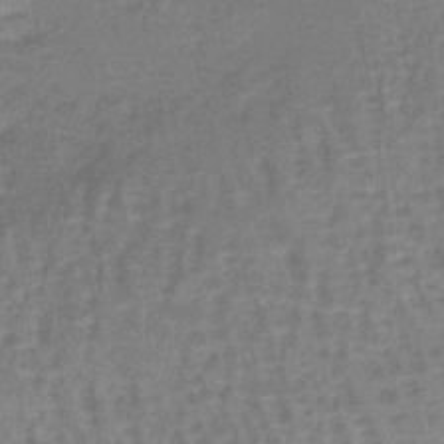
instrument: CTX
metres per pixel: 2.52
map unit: lHb
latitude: -39.4644
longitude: 59.8044
